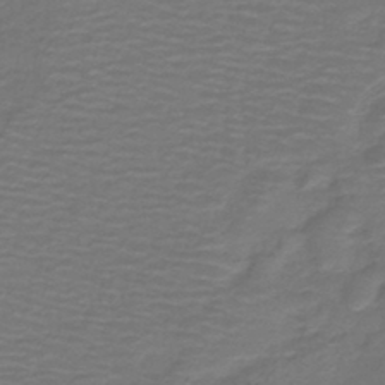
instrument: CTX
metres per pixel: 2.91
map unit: lHb
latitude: -42.7274
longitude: 52.7085
